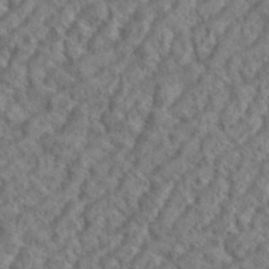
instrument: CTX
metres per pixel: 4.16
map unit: eHh
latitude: 37.3293
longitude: -137.6316
